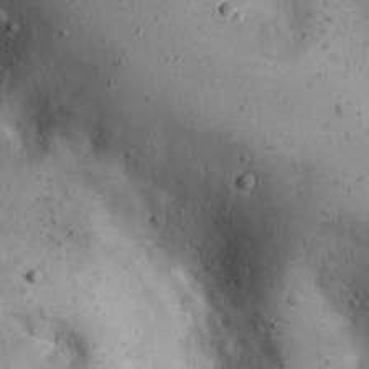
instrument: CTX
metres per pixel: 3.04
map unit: eHh
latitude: 22.8002
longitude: -68.0255
